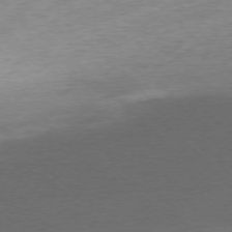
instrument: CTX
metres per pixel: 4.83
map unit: Ap
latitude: -77.2565
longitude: -77.4804
